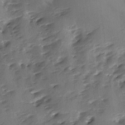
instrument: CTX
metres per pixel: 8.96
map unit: Ave
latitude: -9.3887
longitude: -117.6127
